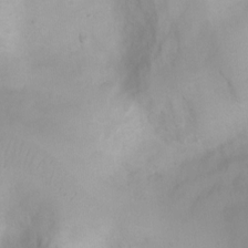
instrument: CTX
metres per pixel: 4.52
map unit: Ht
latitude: 3.8772
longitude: -22.1011
